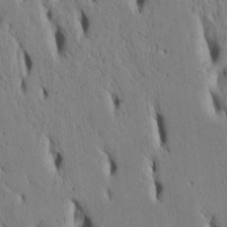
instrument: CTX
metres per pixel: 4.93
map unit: Htu
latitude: 3.3104
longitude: 150.8597
